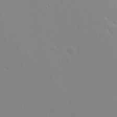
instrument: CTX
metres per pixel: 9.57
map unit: eHh
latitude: -3.1431
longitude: -81.1025
